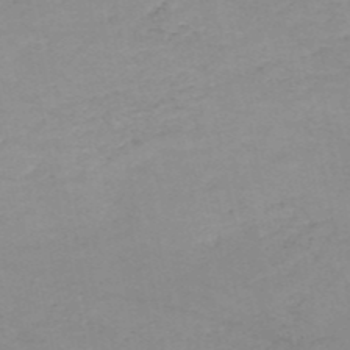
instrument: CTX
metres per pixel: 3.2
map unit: HNb
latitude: -51.9178
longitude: -51.8583
